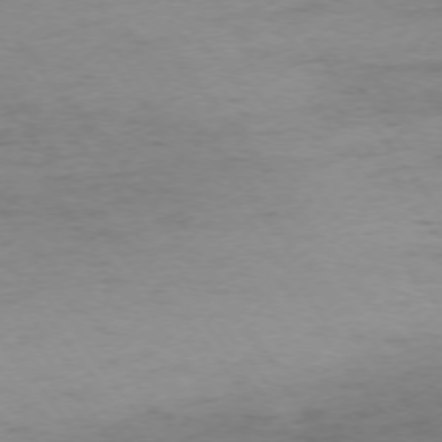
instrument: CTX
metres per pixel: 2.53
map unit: Ap
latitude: -74.8597
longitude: -73.1026
